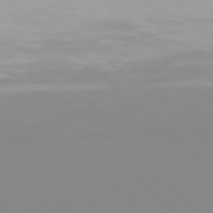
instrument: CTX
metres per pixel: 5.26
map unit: Hpe
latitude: 77.6882
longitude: -133.4426
